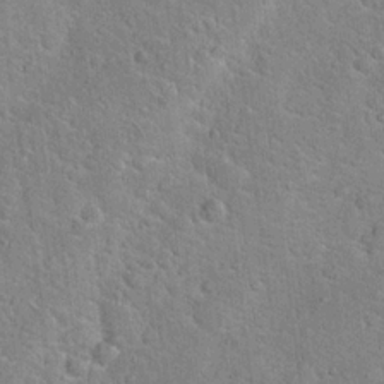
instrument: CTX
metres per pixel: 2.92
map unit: Hto
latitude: 19.0458
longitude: -50.7435
